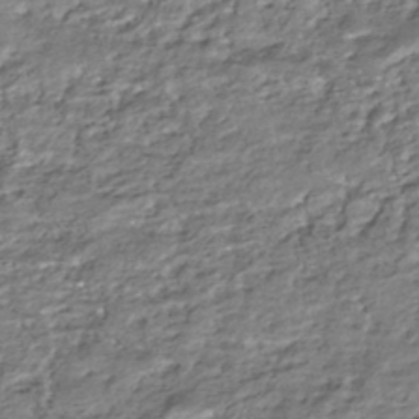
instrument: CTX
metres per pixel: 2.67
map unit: HNhu
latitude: -44.6896
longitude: 97.6911
